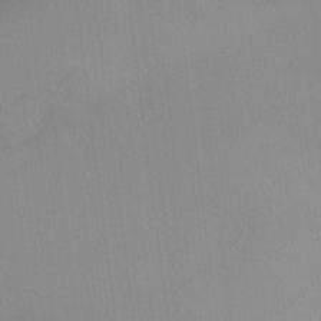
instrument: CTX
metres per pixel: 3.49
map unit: Nhu
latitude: -12.2551
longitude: -62.5168
